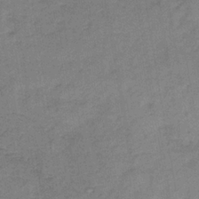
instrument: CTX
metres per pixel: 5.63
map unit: HNb
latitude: -33.3510
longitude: 57.1998
